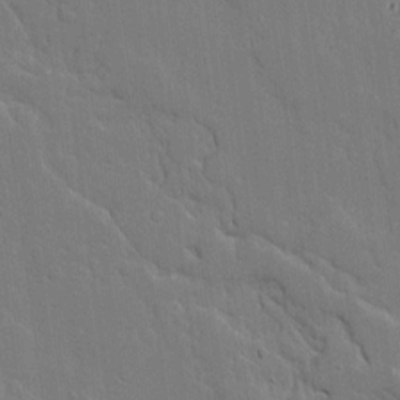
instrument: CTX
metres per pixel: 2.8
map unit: Ave
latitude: 18.1389
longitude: -128.3656
